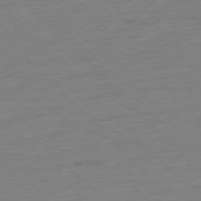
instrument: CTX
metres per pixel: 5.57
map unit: Hpe
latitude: -77.4643
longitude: -14.2712
